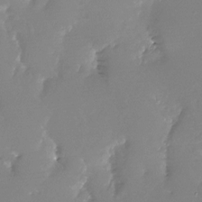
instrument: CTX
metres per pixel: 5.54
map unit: Nhu
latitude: -28.1039
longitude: -79.7828
